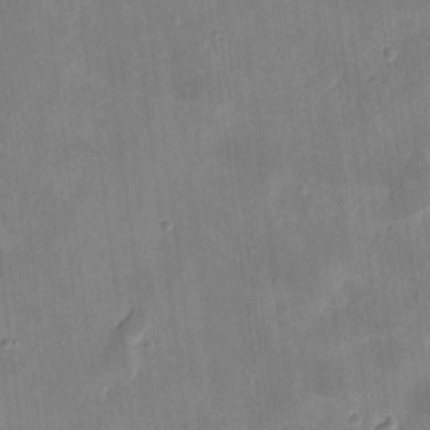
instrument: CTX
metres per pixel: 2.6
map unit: eHh
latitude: 7.9528
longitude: -73.6694
